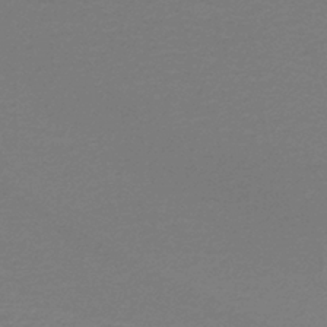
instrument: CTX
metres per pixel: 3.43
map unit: lHb
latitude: -39.0864
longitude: 55.3132
